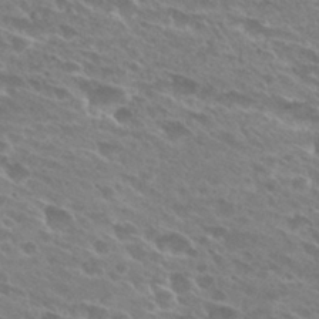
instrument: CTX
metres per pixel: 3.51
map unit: Hto
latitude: 28.2900
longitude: -42.3656
